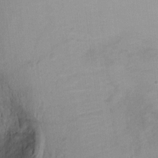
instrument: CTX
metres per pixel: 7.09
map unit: Ht
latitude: -2.0661
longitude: -28.8191
